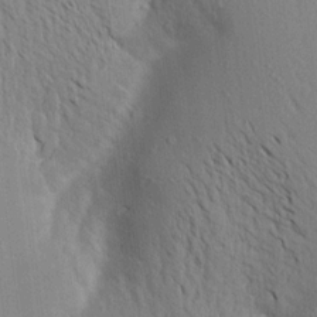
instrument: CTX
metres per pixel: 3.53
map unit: Aa
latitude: 18.0822
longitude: -149.2537
